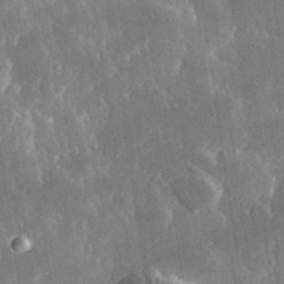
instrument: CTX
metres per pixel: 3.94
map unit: lHvf
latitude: 31.5371
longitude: -91.8583
